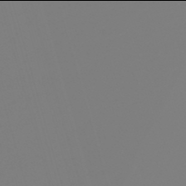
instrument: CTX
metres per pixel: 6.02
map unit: lHb
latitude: -50.0094
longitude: 81.7100
